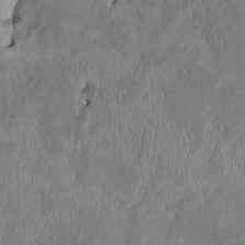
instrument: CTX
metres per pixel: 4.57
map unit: HNhu
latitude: 2.4412
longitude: -5.8394
